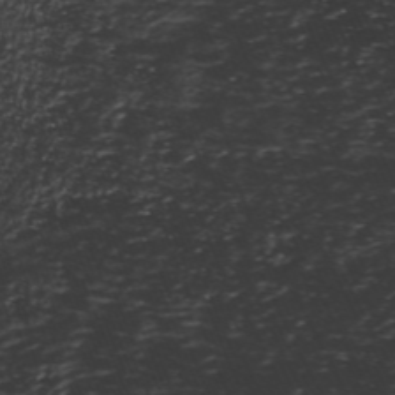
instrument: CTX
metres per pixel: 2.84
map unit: ANa
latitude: -40.7841
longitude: 102.9164
